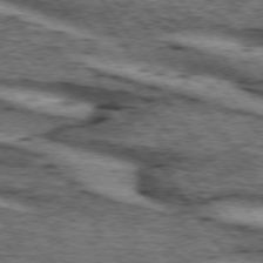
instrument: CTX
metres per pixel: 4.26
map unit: lApd
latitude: 74.1389
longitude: -75.7828
